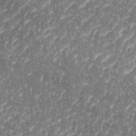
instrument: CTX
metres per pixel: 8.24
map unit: eHh
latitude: 35.4048
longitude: -134.5545
